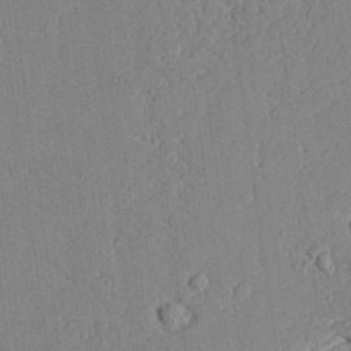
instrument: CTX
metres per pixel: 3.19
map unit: Aa
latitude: 24.1388
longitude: -132.5546
